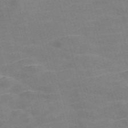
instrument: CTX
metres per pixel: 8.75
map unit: Nve
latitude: -58.4817
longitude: 51.7855
